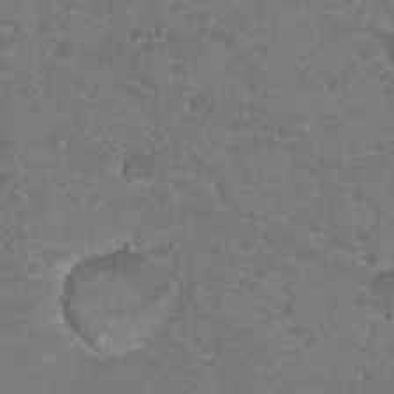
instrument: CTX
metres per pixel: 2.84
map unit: Hto
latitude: 18.4790
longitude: -34.4979
